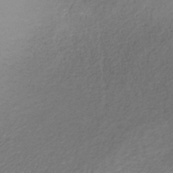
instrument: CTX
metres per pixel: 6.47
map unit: lHb
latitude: -35.5777
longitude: 67.7855
